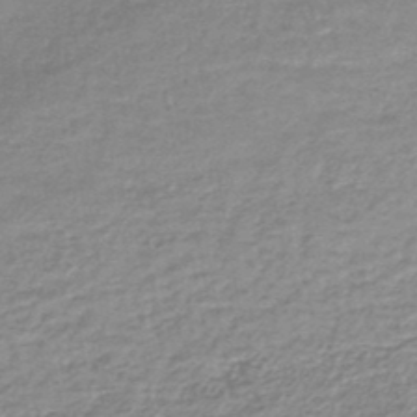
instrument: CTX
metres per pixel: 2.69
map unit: lHb
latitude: -44.1039
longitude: 69.6532
